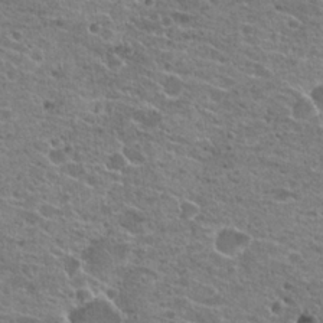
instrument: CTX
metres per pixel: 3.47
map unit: Hto
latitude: 21.7639
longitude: -42.2712
